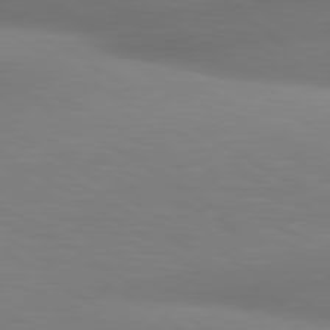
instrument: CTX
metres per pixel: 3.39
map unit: lApd
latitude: 80.4412
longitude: 120.6140
